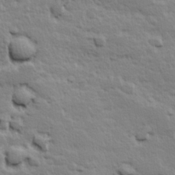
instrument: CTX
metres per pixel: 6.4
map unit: Hve
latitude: 24.8191
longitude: 144.7841
